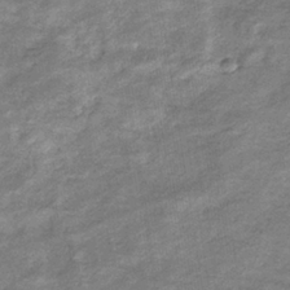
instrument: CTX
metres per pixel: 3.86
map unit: eHb
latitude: -37.4076
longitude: 77.5021
